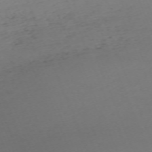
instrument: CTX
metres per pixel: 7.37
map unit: Nhu
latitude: -67.7666
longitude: 38.1795
